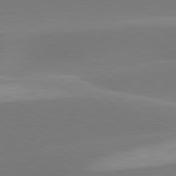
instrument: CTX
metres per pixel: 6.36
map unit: lApd
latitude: 79.8206
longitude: -95.2915
